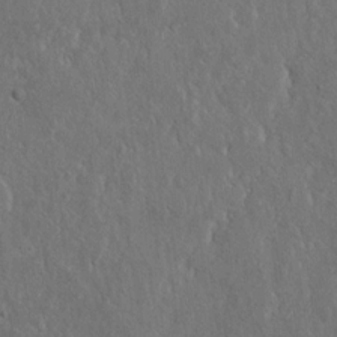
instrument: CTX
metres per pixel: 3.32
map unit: Nhu
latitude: 19.1403
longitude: -72.5735
